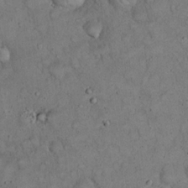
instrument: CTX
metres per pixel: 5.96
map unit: eHh
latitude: 20.6491
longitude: -59.7072
